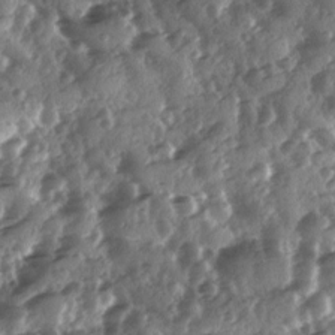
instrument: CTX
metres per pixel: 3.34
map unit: Ave
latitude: 11.3104
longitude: -103.1781
